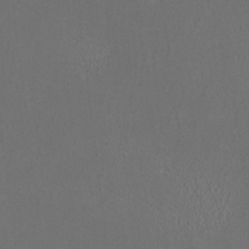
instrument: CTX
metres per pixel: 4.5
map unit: HNhu
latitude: 0.8002
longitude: -0.8569
